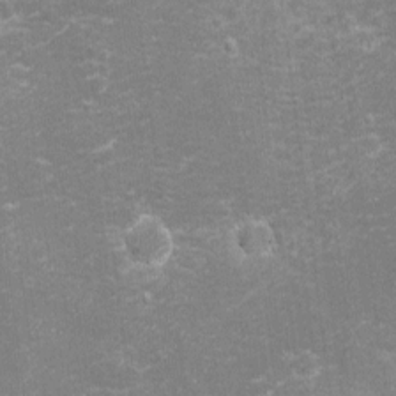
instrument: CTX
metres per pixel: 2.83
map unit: eHh
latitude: -2.8974
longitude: -75.7072
